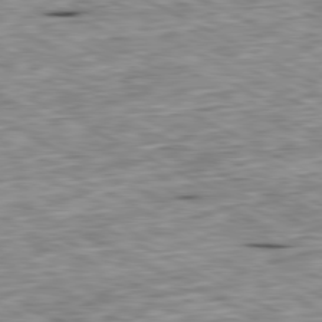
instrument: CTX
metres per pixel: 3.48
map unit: Ap
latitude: -80.8597
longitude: -87.3293
